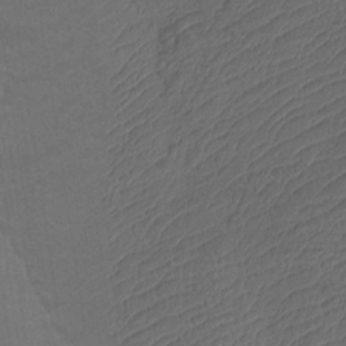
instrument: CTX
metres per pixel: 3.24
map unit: Htu
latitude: -11.8989
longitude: -71.5560
